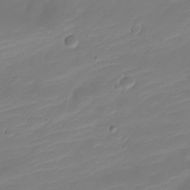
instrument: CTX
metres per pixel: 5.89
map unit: Nve
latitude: -21.5399
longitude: 105.7477
